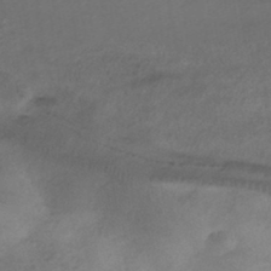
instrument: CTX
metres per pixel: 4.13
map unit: HNhu
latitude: -42.8974
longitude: 103.5210
